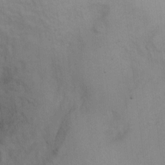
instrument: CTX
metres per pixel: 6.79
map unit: Ht
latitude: 5.6316
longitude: -37.3482
